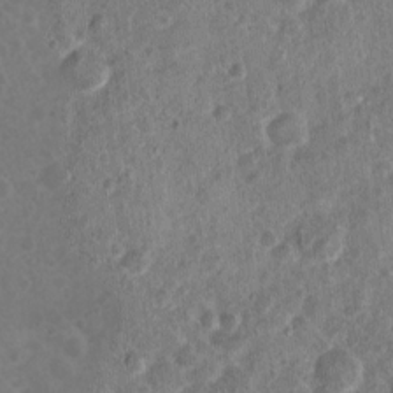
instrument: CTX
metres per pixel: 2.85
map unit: Nhu
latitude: 2.3845
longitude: -14.7436
